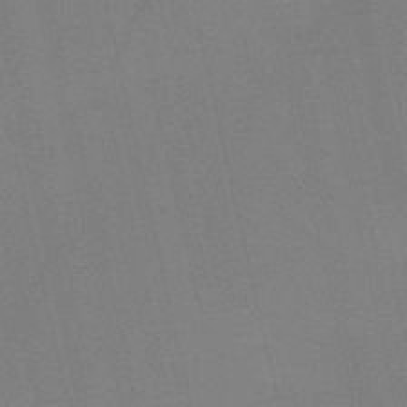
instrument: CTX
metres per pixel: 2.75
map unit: HNb
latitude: -51.5588
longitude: -45.4615
